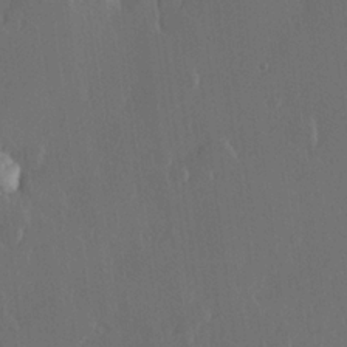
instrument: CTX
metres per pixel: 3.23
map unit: Hve
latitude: 22.3467
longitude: 146.7274
